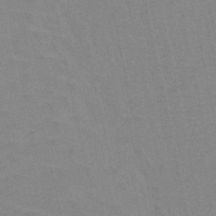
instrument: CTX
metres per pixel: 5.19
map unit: HNb
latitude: -45.5399
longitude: -41.8583
